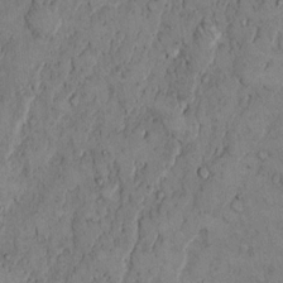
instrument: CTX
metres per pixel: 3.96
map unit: Hto
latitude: 9.9717
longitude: -59.8205
